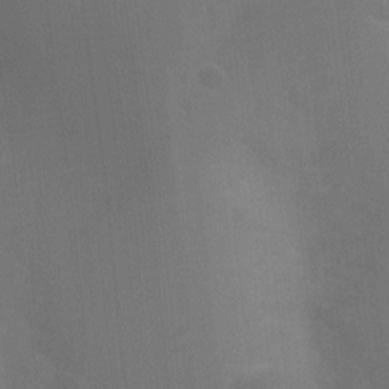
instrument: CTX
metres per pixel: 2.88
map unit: Ht
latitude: -3.6532
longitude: -17.4993
